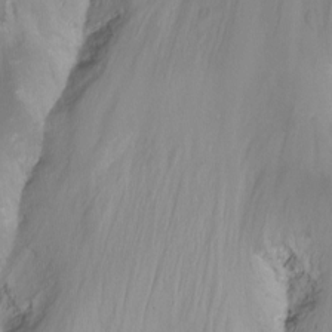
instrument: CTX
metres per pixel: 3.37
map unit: Nhu
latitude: -14.2362
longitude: -63.3293
